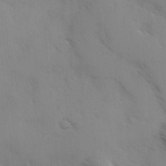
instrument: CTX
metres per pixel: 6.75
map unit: Ave
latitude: -0.4251
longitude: -111.8772
